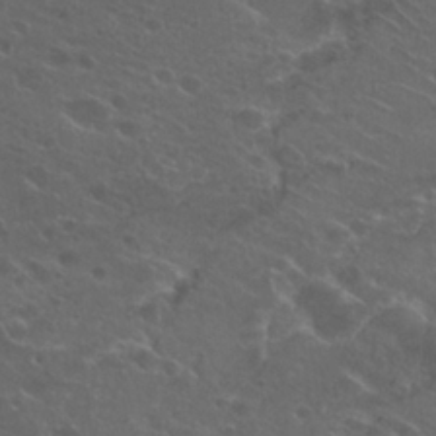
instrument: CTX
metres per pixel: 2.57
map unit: Hto
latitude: 25.5182
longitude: -39.6505
